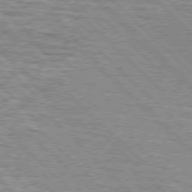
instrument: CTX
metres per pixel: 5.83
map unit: lApd
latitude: 76.9136
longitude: -78.5735
